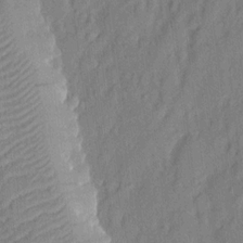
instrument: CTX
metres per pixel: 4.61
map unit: eHh
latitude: 4.6868
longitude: -77.1214
